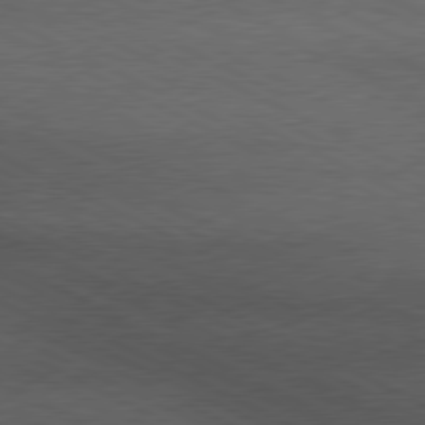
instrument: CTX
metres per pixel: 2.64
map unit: lApd
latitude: 79.7639
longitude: -128.4979
